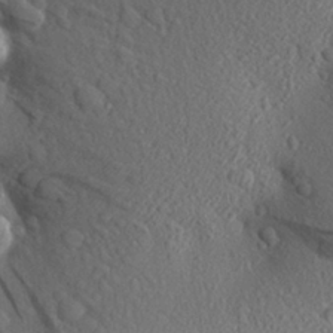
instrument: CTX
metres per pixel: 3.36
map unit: Aa
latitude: 27.8206
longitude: -142.8758
